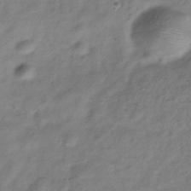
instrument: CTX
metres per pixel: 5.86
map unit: Hve
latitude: -33.4644
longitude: 89.4076
